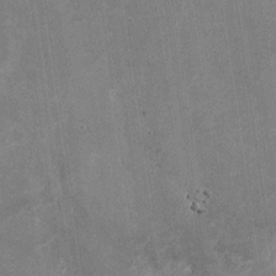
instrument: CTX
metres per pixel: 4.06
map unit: Nhu
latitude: -28.2740
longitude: -75.1592
